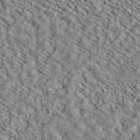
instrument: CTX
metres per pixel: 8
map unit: ANa
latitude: 39.8772
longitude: 30.7085
